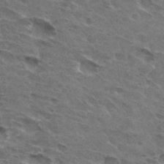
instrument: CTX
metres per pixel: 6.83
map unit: Hto
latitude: 32.0822
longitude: -45.0458
